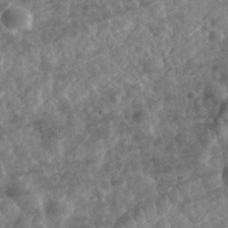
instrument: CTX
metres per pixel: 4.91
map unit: eHh
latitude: 34.2900
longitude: -78.6113
